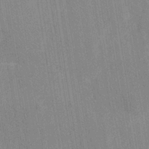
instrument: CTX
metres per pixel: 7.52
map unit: eHh
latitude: -39.9367
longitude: -26.8569
